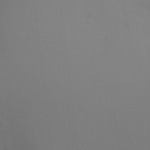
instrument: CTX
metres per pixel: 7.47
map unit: Ht
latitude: -6.0283
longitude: -26.9703
